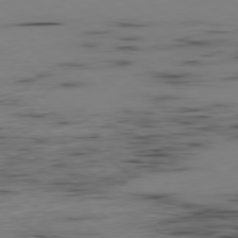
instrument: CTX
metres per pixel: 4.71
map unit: Hpe
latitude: -79.5588
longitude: 13.2943
